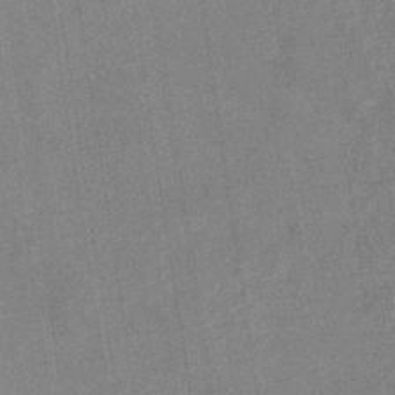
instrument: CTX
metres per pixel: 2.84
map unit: eHb
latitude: -34.8408
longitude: 73.4265
